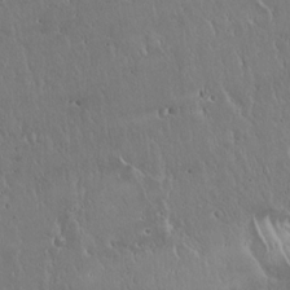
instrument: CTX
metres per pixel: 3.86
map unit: Hto
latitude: 17.7450
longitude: -58.9703
